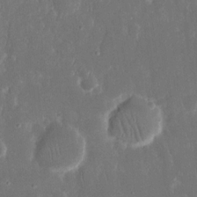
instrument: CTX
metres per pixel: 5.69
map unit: eHh
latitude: 15.9528
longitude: -72.6491
